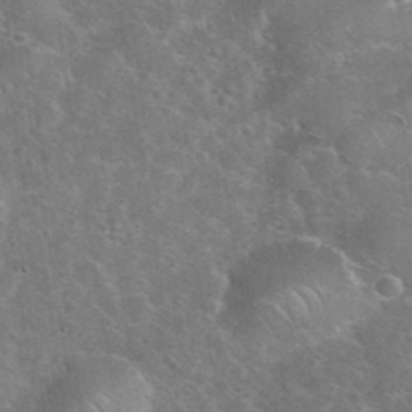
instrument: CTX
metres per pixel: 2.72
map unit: eHh
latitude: 37.1970
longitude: -65.4804
